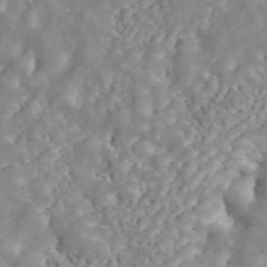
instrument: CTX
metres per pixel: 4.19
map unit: ANa
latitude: 44.9891
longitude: 27.0864
